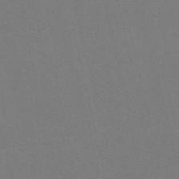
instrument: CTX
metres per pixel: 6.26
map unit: HNb
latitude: -55.9367
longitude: -41.9528
